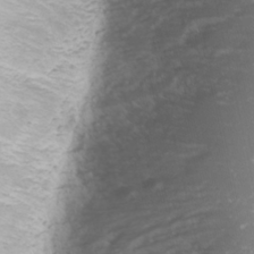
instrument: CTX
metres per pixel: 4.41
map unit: Nhu
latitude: -1.0298
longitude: -80.6113
